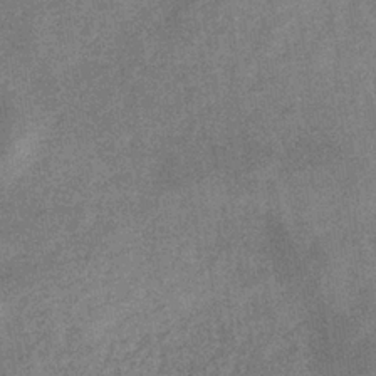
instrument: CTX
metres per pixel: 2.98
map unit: eHb
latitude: -34.3684
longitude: 78.1794
